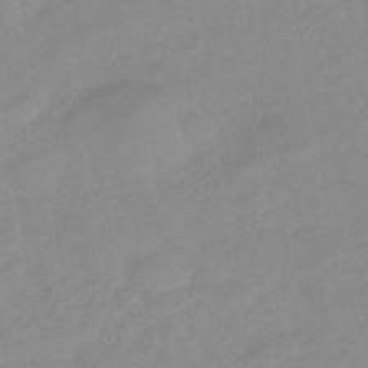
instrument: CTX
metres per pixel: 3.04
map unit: eHb
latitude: -44.5574
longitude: 84.8785
